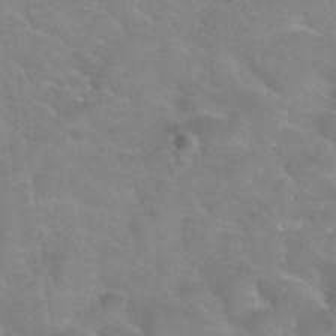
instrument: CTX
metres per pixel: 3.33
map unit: Hto
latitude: 35.1592
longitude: -50.6301
